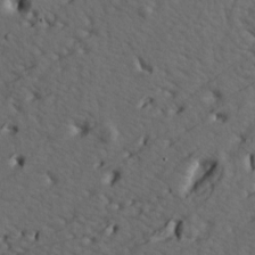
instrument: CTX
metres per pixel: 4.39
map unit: lAa
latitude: -7.3698
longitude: -123.9906
